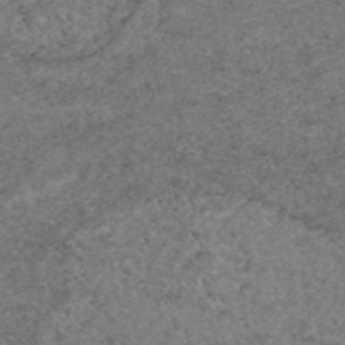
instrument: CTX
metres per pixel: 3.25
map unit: eAb
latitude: 47.7072
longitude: 113.5588
